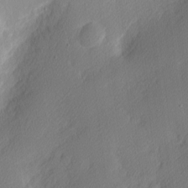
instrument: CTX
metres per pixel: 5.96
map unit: Nhu
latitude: 2.3656
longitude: -75.9717
